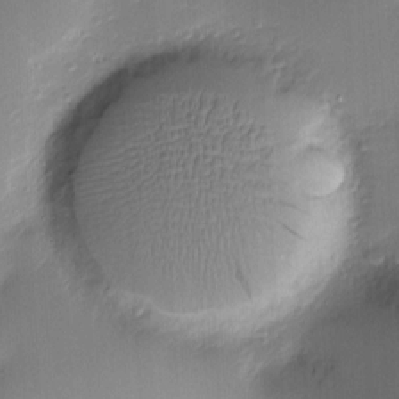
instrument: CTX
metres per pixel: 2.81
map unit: Nve
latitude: -7.2943
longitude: 175.2187
